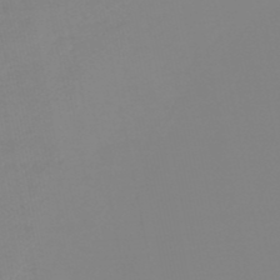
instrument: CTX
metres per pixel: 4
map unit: eHb
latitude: -49.3132
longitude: 84.8596
